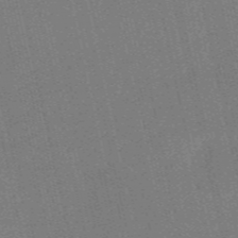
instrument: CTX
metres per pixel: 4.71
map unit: HNb
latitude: -55.8045
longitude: -42.3845
